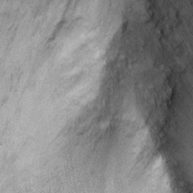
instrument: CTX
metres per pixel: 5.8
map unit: Hto
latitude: 10.7813
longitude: -36.7624
